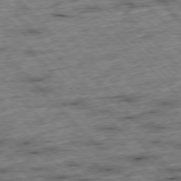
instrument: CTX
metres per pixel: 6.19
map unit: Hpe
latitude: -77.1053
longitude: -16.2900
